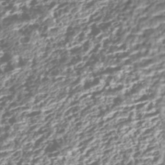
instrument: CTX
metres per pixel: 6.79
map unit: Nhe
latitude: -45.5399
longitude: 151.8422
